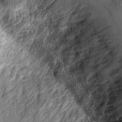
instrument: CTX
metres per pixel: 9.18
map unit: Aa
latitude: 9.1781
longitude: -128.9136
